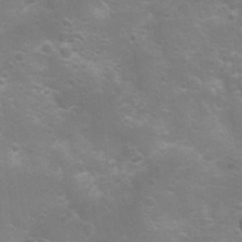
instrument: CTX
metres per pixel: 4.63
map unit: Nhu
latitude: 8.8002
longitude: -22.0255
